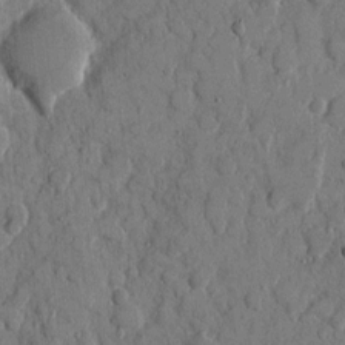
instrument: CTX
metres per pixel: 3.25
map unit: eHh
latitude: 9.1781
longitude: -67.3292
